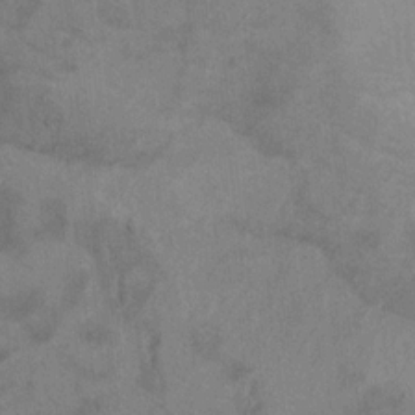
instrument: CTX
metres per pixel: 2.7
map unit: Ht
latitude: 11.7450
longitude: -31.8962
